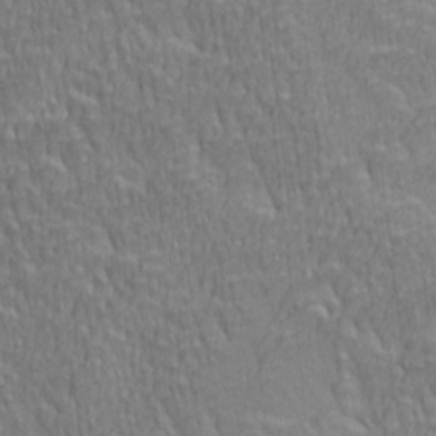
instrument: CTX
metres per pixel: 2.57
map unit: lAa
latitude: 3.7260
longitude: -115.3481
